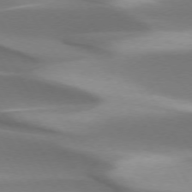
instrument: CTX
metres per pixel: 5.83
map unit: lApd
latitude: 73.4238
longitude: -52.9703
